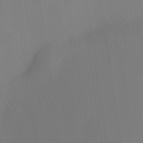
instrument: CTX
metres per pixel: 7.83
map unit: HNhu
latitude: 9.9339
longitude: 10.8219
